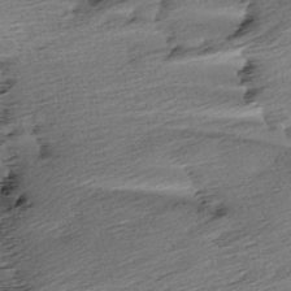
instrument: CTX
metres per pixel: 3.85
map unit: Aa
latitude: 6.3656
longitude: -137.0837
